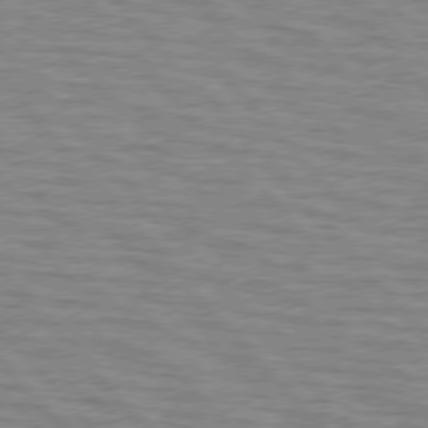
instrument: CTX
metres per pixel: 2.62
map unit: lApd
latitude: 76.3656
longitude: -76.9513
